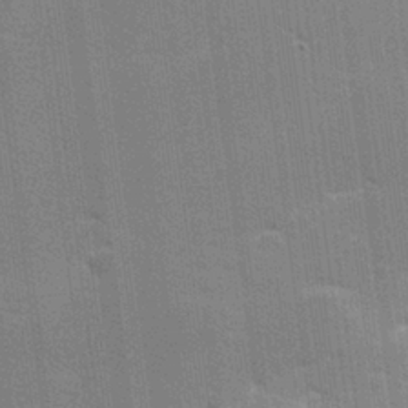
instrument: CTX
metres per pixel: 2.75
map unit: lHvf
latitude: 26.2901
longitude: 141.1809
